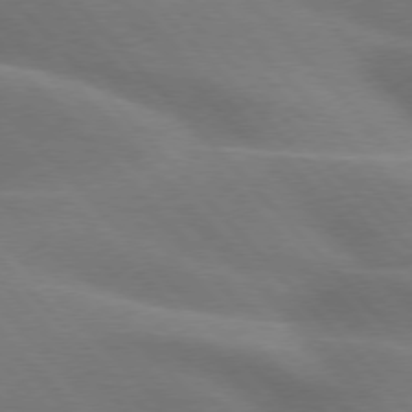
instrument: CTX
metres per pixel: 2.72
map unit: lApd
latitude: 75.9150
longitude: -61.0647
